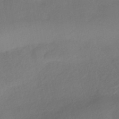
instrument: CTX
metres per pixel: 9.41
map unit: HNhu
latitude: -41.7289
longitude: 93.0297
